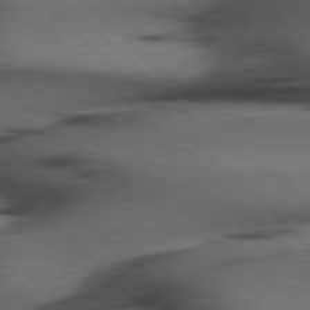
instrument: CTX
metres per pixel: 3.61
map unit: Hpe
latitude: 77.2726
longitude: -155.3293
